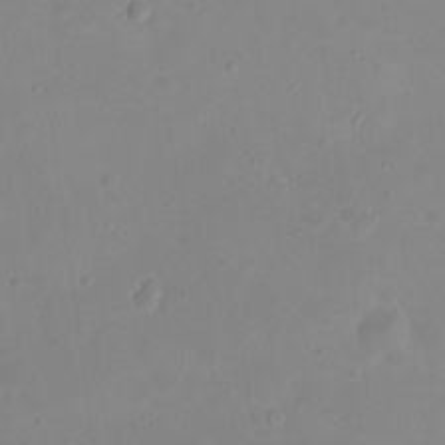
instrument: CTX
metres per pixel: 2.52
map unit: eHh
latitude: 21.3860
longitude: -63.9528
